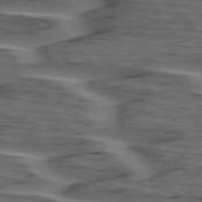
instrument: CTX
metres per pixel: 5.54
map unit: lApd
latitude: 75.5938
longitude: -70.3467
